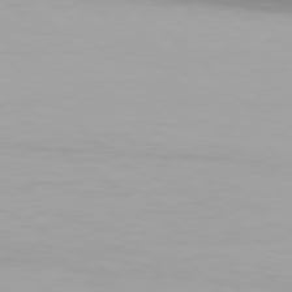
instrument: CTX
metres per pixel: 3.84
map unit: Hpe
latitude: 77.3103
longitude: -137.5749
